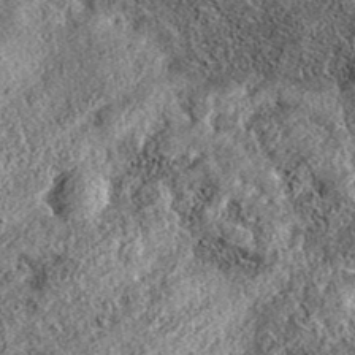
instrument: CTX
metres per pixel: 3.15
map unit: eAb
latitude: 36.8947
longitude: 108.8408
